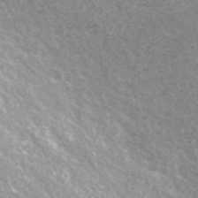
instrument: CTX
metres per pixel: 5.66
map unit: ANa
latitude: 43.2159
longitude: 24.9919
